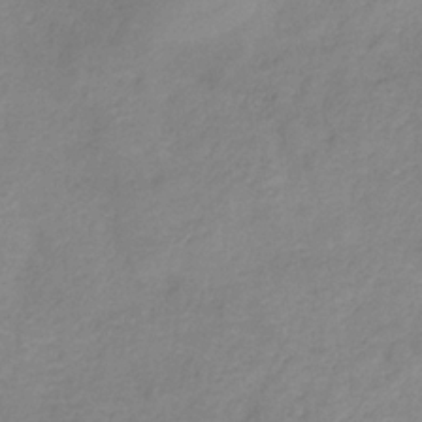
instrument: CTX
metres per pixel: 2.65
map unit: HNb
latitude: -31.9367
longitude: 59.2375
